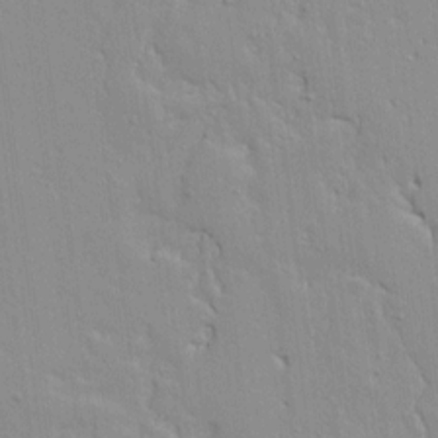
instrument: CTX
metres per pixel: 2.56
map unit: lAvf
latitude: 16.0633
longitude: -128.1578
